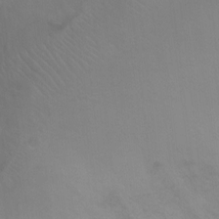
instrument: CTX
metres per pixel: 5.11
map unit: Ht
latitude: -5.6155
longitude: -28.6490
